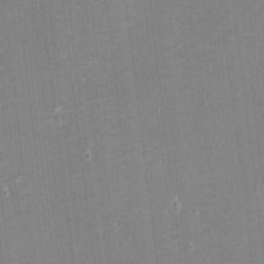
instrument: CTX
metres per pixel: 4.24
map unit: eHh
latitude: -2.1227
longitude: -80.6868
